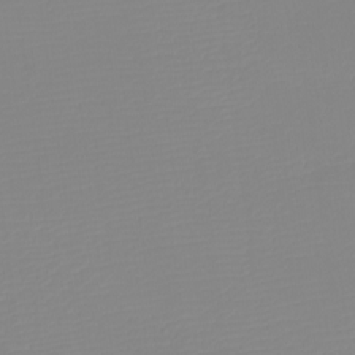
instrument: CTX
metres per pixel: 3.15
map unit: eHh
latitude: -5.8044
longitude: -85.9339
